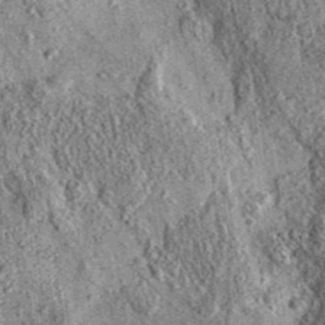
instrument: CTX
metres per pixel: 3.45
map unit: eAb
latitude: 36.4223
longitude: 109.5399
